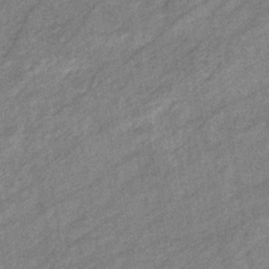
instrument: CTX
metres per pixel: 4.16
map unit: eHb
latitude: -40.7463
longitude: 82.1228
